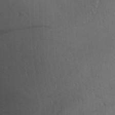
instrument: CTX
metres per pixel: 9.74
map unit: Aa
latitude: 29.2537
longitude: -138.7057
